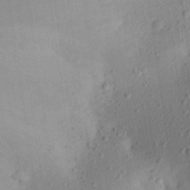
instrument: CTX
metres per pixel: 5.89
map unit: Aa
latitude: 23.2348
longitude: -147.2726
